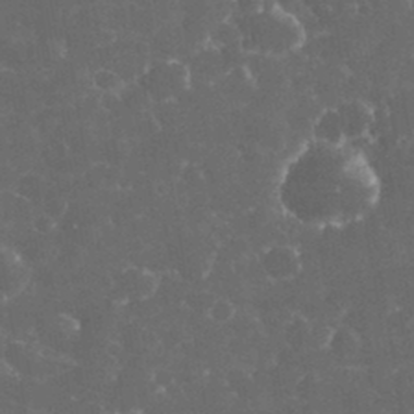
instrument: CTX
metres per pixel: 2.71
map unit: eHh
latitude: 33.4049
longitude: -63.6316
